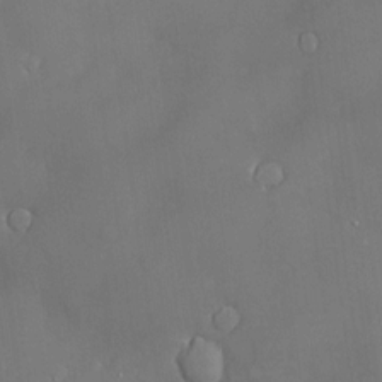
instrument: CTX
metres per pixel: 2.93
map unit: Hve
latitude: -11.3888
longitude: 173.9745
